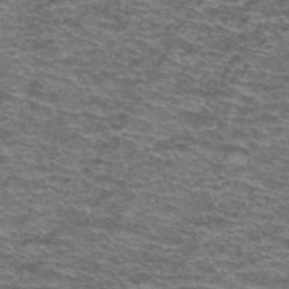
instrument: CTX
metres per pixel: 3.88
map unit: Hto
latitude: 37.8584
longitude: -42.8002
